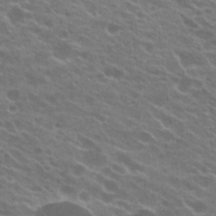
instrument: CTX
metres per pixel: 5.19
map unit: Hto
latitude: 23.4426
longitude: -37.6505
